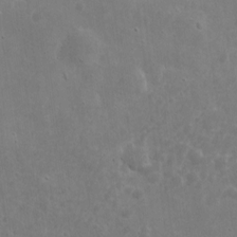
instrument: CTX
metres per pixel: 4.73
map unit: eHh
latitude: 8.8569
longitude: -72.8569
